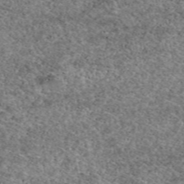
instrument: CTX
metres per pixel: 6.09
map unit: eAb
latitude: 49.9339
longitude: 110.2739
